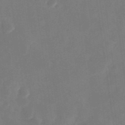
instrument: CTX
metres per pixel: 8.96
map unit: Nhu
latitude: -28.8030
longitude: -69.6883
